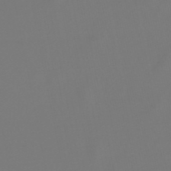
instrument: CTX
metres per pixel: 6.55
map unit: lHb
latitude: -47.6344
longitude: 72.5385
